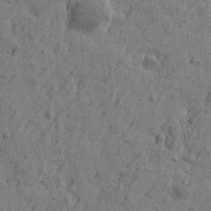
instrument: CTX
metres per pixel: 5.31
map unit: Htu
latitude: -5.7666
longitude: 179.9178
